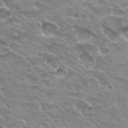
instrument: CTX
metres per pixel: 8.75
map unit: Hto
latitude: 30.2145
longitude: -42.1578
